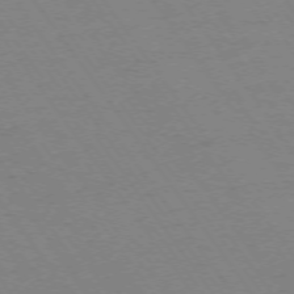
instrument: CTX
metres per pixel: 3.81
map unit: Ap
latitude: -74.3118
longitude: -77.6505
